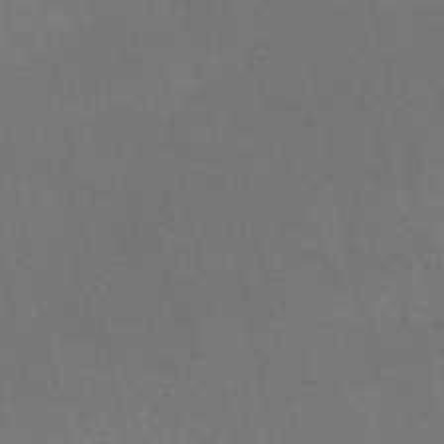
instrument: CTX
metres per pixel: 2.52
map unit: eAb
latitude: 51.2914
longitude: 111.5210
